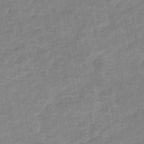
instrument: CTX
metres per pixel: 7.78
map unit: eHb
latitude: -35.7855
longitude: 77.6344
